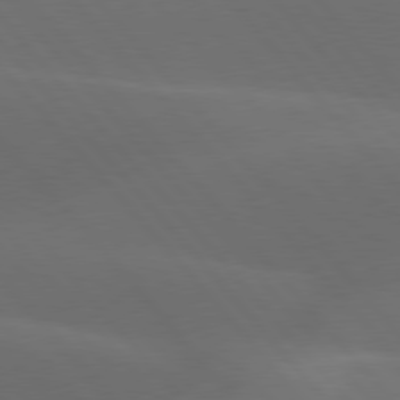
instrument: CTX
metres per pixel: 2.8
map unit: lApd
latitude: 77.9528
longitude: -53.4993
